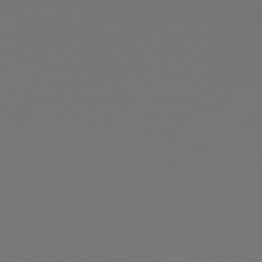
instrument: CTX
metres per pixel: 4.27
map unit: Hpe
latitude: 76.7057
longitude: -138.3467
